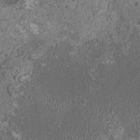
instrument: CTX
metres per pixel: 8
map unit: HNhu
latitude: -0.0094
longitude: 4.5196
